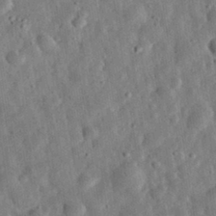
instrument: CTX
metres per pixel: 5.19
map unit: eHh
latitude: 33.0647
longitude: -75.5182
